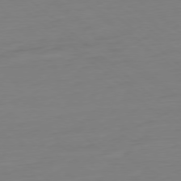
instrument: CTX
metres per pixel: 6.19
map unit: Ap
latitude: -78.4818
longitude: -77.2726
